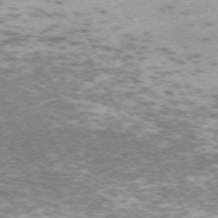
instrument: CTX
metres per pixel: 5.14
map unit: Hpe
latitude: -70.8408
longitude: 12.8408
